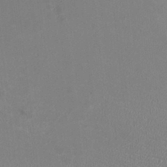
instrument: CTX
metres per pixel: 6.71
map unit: HNhu
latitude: -3.1620
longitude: -1.5560
